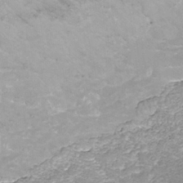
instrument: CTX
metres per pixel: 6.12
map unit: ANa
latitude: -36.2739
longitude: 95.0675
